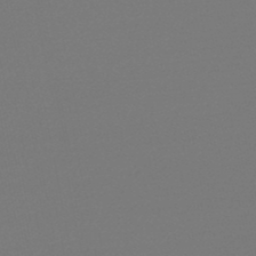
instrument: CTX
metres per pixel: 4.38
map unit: lHb
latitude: -47.9367
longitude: 64.9353
